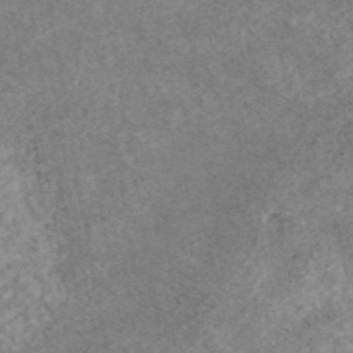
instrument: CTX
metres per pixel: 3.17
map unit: eAb
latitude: 45.1214
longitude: 124.4818
